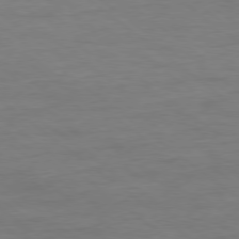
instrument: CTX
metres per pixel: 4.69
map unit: Ap
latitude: -78.8975
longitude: -89.4049
